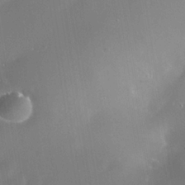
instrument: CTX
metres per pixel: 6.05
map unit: Nhe
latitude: -35.6911
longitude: -118.4790
